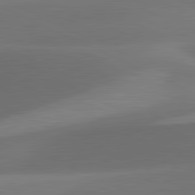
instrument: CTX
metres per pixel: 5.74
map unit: lApd
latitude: 81.4993
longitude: 131.6533
